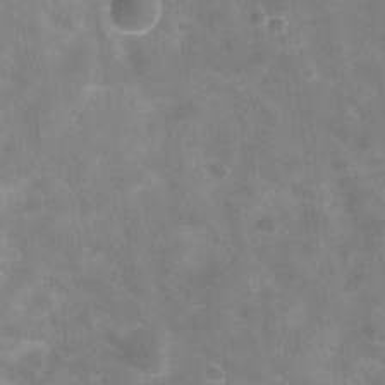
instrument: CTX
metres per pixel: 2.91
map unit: Hve
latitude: -30.8597
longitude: 93.5588
